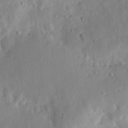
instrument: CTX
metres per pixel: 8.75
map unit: lHvf
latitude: 14.1200
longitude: 179.3320
